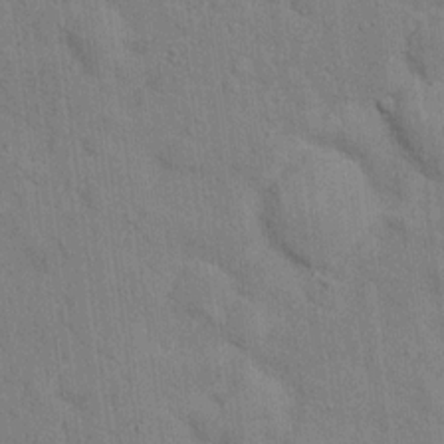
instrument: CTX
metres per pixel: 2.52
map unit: Hto
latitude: 14.5357
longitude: -37.8961
